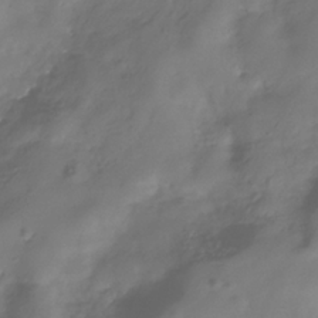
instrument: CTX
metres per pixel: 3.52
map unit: Hve
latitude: -32.8786
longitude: 91.3132
